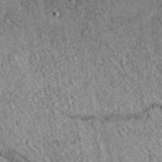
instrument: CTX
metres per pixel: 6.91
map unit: eAb
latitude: 37.3859
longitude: 107.3887
